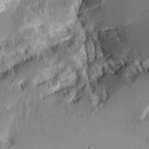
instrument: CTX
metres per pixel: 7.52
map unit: Aa
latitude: 12.8380
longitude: -143.4427
